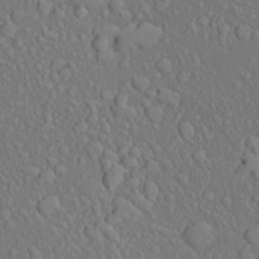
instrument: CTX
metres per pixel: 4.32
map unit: Aa
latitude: 24.5167
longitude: -146.4034
